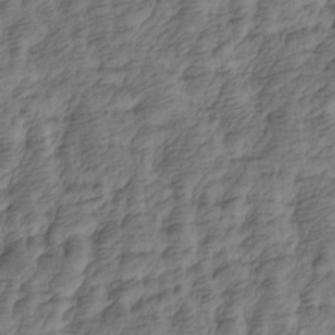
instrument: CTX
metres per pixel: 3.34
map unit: Htu
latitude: -4.5951
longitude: -177.0458
